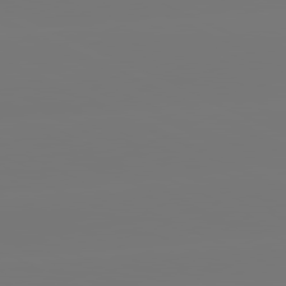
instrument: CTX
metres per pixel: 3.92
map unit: lApd
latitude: 81.3671
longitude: -148.7057
